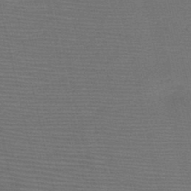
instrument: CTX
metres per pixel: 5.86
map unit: HNb
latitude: -47.6722
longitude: -41.4993
